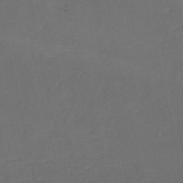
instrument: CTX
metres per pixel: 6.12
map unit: HNb
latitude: -53.4076
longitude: -42.2712
